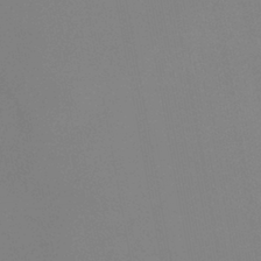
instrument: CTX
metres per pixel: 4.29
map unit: eHb
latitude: -37.3509
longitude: 74.5007
